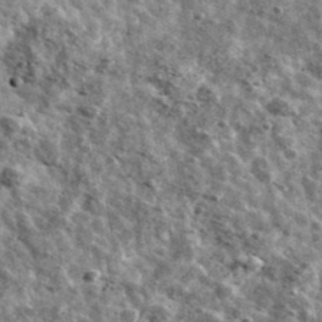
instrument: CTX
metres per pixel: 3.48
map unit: Ave
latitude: 41.4615
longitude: -107.8205
